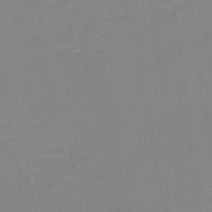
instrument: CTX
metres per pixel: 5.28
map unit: lHb
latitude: -44.6707
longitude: 62.6518
